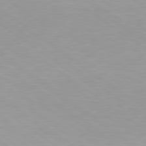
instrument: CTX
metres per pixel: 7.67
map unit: Hpe
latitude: 79.5371
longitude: -129.1970
